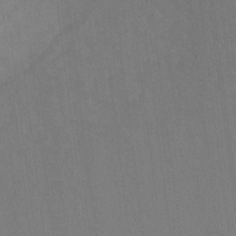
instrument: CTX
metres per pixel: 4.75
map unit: Hto
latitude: -10.8975
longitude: -38.4412
